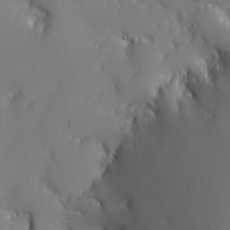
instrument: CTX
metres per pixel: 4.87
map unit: Ave
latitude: 12.1767
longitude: -101.4615
